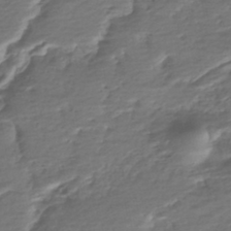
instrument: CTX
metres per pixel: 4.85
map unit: HNhu
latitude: -45.4643
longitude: 101.1242
